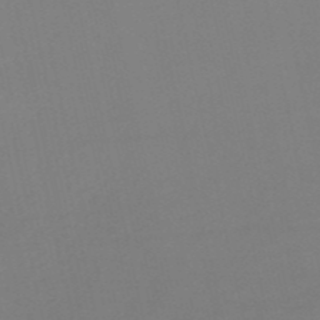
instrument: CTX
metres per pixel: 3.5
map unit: HNb
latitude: -53.1998
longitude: -50.2900
